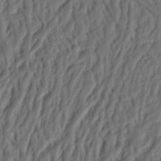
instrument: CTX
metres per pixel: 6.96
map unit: Ht
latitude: 11.9150
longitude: -75.3293
